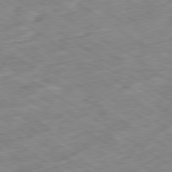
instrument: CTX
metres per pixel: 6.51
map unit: Ap
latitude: -80.1228
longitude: -72.4601
